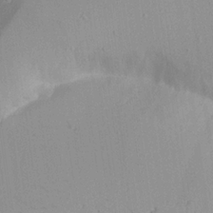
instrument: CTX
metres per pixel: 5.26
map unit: Aa
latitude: 19.3670
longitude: -140.7435
